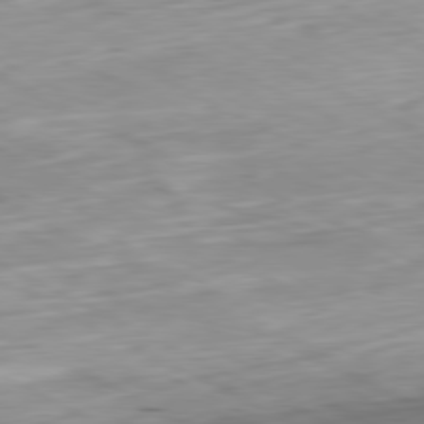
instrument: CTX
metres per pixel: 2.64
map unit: Ap
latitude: -81.0109
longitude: -70.3278
